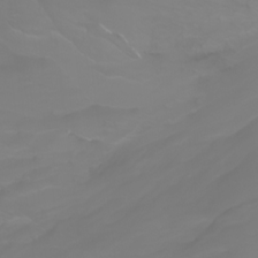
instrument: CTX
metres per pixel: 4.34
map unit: Ht
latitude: -3.1242
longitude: -61.6127
